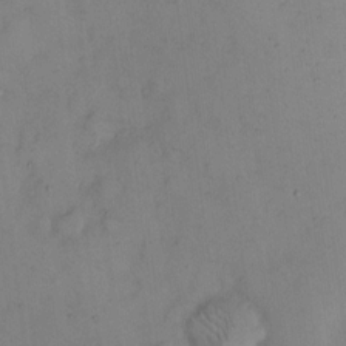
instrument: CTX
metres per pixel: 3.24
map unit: eHh
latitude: 13.3293
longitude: -61.9717
